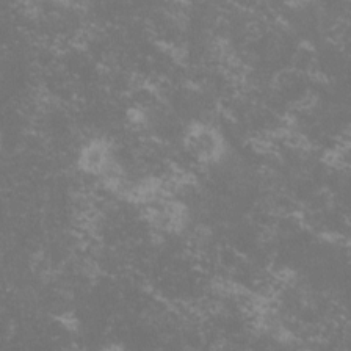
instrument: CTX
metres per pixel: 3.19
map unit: lHvf
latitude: -13.6722
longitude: -99.7827
